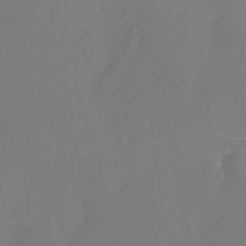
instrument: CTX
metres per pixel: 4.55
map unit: Nhu
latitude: -28.3495
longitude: -78.1956
